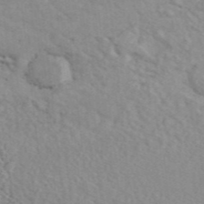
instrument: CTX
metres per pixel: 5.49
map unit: ANa
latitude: 46.3090
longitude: 26.3495
